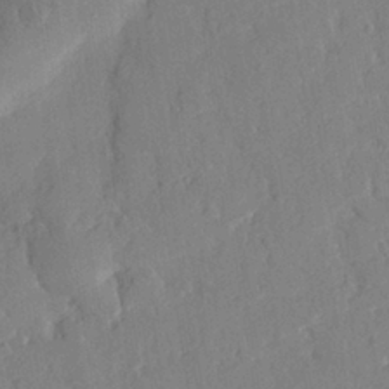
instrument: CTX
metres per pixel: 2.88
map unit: eHh
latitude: 28.1011
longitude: -77.2348
